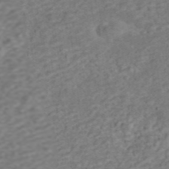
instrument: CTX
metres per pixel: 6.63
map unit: ANa
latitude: 45.5371
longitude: 22.2173
